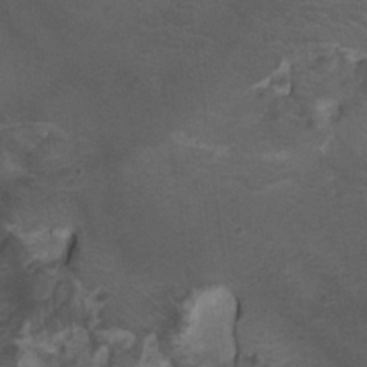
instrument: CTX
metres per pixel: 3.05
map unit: Htu
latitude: -7.4832
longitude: -65.3104
